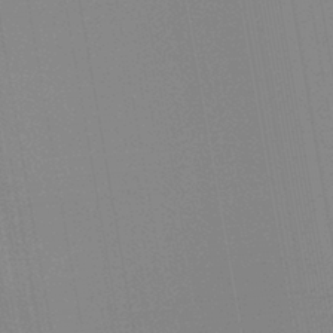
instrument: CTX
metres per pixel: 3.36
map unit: lHb
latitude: -41.6155
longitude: 78.4062
